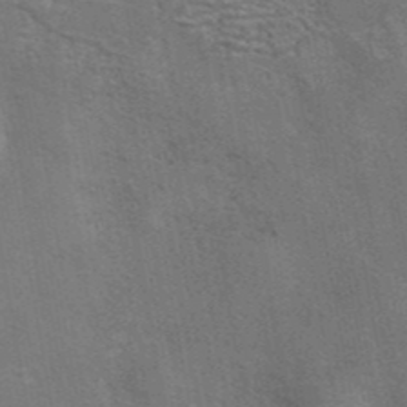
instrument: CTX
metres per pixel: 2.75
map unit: eAb
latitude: 42.2901
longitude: 106.4440
